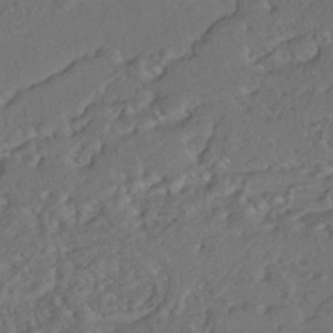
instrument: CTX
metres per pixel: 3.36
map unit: ANa
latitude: -42.2739
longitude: 108.4629
